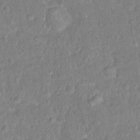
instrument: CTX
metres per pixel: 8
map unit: Hto
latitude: 16.4412
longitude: -40.9891
